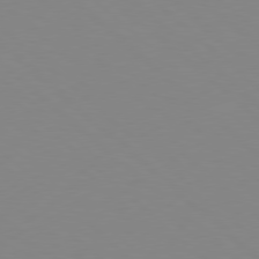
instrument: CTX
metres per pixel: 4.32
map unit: Hpe
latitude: 78.1389
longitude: -165.2915
